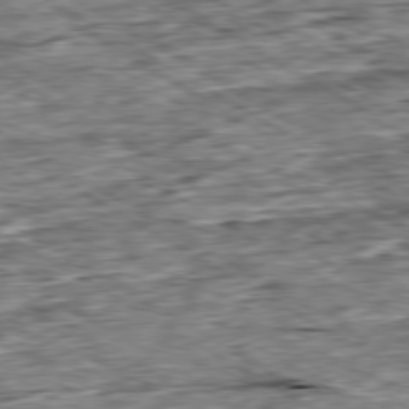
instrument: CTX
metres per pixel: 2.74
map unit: Ap
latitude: -80.0661
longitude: -88.6302
